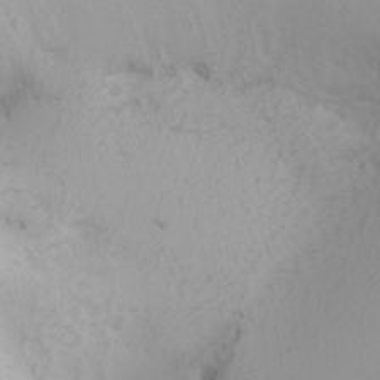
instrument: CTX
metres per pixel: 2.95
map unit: Nhu
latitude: 0.7813
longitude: -79.8773
